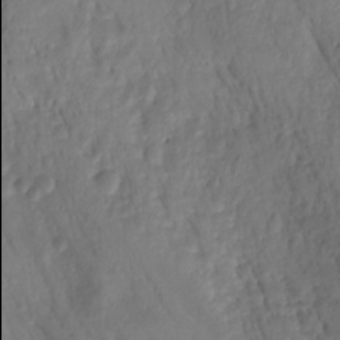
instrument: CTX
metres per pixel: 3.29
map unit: Nhu
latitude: -7.1620
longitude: -49.9906
